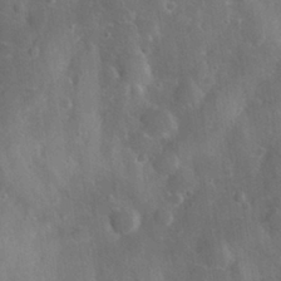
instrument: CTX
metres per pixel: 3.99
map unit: eHh
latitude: 28.9891
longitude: -78.1767
